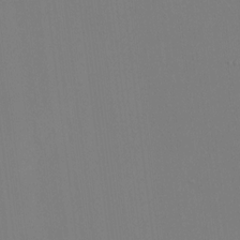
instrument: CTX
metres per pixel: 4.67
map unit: HNhu
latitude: 10.8002
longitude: 22.8597
